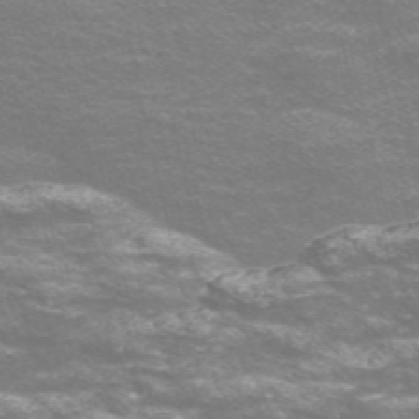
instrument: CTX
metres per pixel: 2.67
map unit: Nve
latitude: -56.8408
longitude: 52.7652
